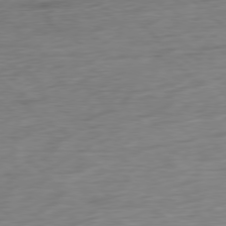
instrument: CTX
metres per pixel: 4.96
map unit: Ap
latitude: -78.7652
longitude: -71.4993
